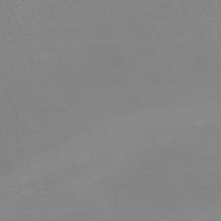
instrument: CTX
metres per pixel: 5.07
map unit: Nhu
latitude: -66.9919
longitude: 38.3684
